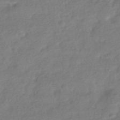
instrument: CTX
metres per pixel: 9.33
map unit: HNhu
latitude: -40.9164
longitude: 98.1417
